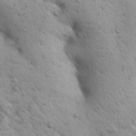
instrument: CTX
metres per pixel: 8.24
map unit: Aa
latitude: 31.2915
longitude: -147.0459
